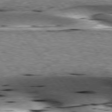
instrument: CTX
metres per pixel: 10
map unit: lApd
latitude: 76.3089
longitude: -61.1214
